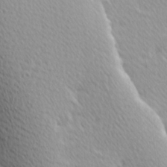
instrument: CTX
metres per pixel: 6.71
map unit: Hve
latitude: 1.5938
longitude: -124.1200
